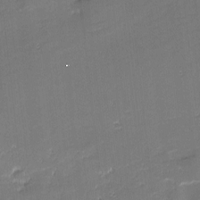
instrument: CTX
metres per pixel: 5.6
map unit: eHh
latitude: -2.1605
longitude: -82.4601
